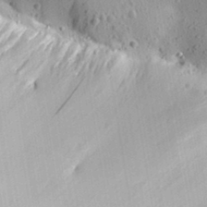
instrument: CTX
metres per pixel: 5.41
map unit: Aa
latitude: 31.2726
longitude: -134.0633
